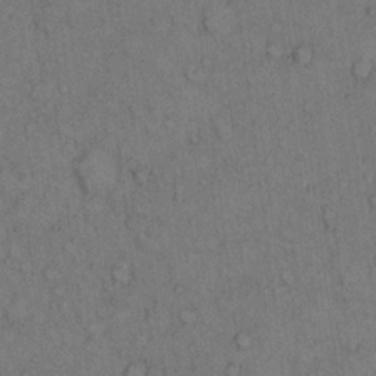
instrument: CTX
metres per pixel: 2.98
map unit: Hto
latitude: 10.4034
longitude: -59.3860
